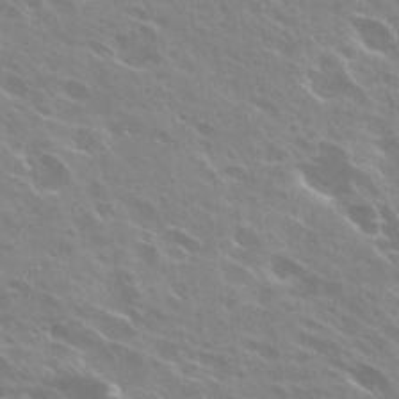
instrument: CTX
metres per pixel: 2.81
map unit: Hto
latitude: 26.9136
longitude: -41.0080
